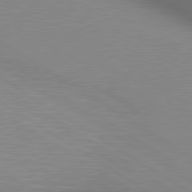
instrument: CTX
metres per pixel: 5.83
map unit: lApd
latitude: 80.4601
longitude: 131.7288
